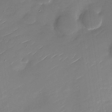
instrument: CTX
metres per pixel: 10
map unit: Nhu
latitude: -28.0283
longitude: -73.4238
